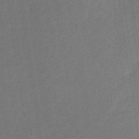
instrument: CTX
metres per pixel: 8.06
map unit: HNb
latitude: -32.5007
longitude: 57.1242
